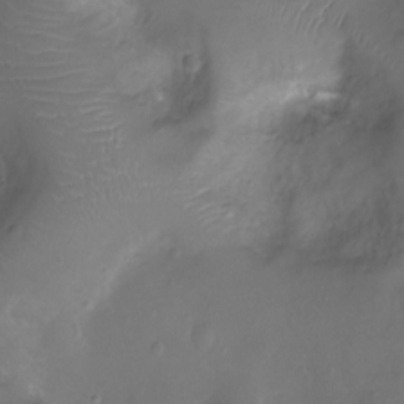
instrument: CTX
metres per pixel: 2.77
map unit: Ht
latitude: -7.5777
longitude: -18.5545
